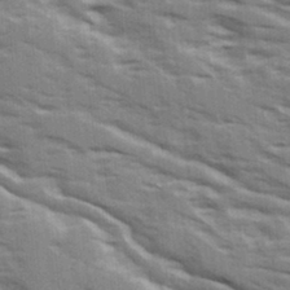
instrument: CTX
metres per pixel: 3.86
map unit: Ave
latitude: 15.6316
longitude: -129.8016
